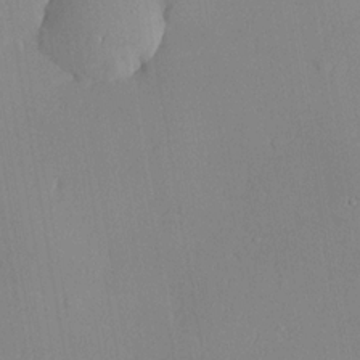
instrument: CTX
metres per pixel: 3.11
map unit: lHvf
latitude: 20.7435
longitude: 145.2187
